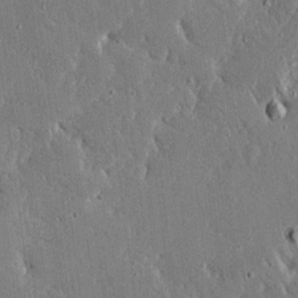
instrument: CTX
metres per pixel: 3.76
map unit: Ave
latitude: 17.0081
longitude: -139.7639
